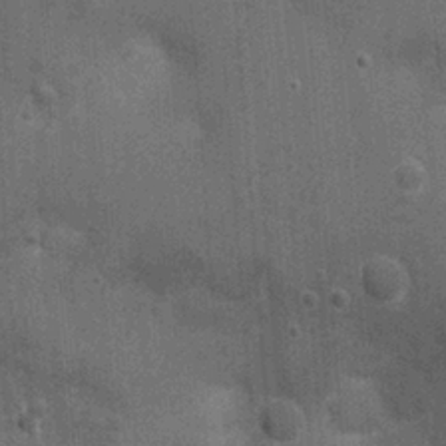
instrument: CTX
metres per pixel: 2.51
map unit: Ht
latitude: -3.9556
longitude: -15.5560
